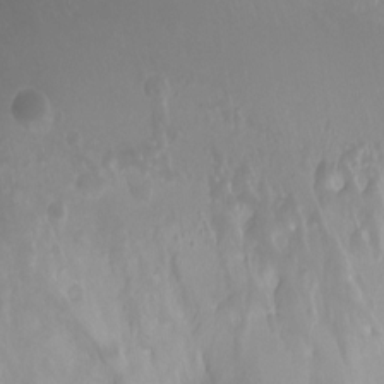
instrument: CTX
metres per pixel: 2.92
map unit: Ht
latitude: -1.4266
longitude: -18.6301
